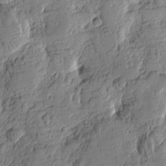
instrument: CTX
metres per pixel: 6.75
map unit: Htu
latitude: -0.9920
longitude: -176.5923
